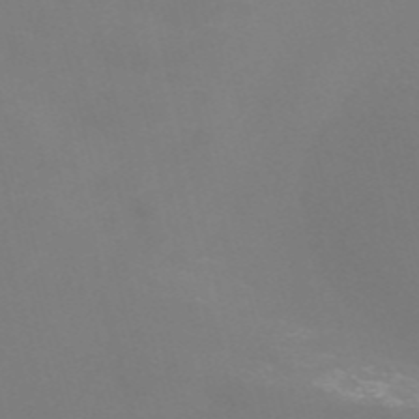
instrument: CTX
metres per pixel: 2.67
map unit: Nve
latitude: -56.9541
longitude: 52.1227
